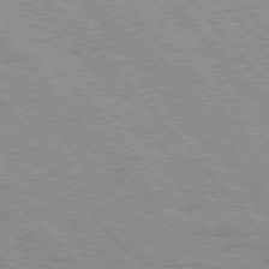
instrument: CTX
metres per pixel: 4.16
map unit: Hpe
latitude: 75.8017
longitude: -150.7246
